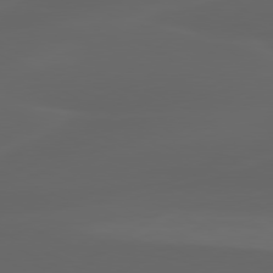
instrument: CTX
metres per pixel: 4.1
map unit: lApd
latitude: 80.1200
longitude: -116.8191
